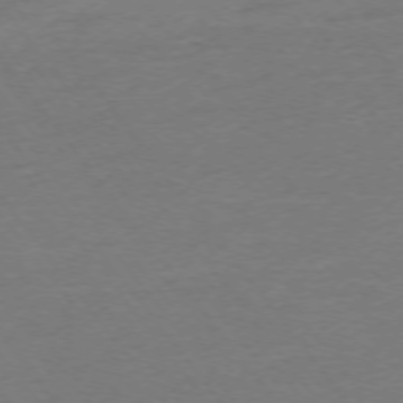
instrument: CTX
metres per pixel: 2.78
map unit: Ap
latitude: -75.0109
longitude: -84.5735
